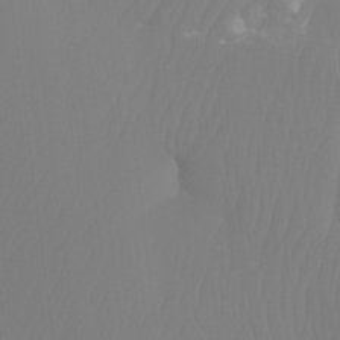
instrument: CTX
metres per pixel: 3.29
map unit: Ht
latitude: -7.4265
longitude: -31.3104
